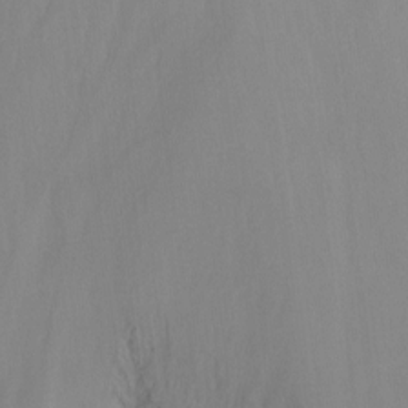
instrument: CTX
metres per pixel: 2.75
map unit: Ht
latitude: -15.5588
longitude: -52.0822
